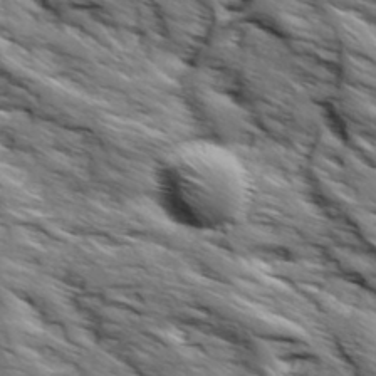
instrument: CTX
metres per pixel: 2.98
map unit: Ave
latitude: 19.2915
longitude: -134.9324
